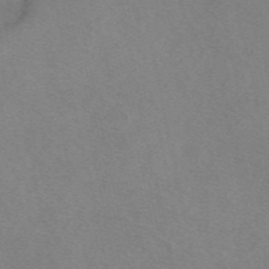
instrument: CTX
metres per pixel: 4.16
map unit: eAb
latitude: 48.7435
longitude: 107.3699
